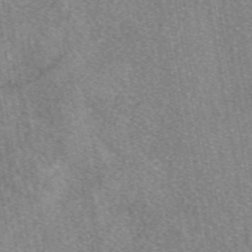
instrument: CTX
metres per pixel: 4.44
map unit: eAb
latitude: 48.7246
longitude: 109.0297
